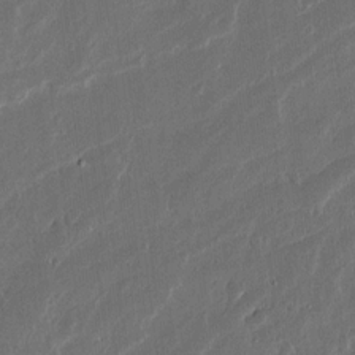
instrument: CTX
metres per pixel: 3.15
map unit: Ave
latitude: 14.2145
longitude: -138.5546
